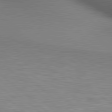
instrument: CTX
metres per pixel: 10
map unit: lApd
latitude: 80.1011
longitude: 119.7478
